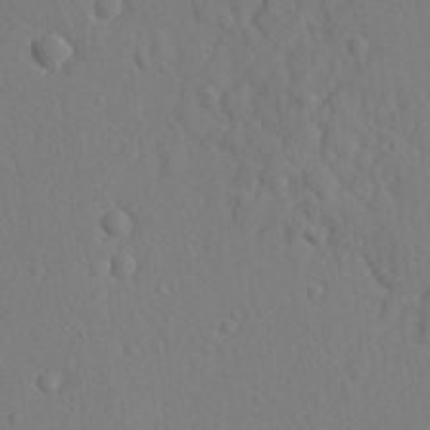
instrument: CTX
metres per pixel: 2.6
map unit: lAvf
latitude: -9.3698
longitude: -120.8569
